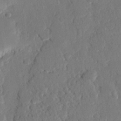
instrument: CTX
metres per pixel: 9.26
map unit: eHh
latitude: 25.8016
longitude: -80.7057
